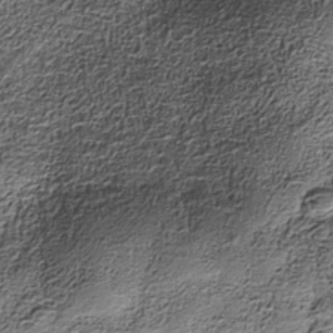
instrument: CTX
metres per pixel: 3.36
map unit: Nhe
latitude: -37.9367
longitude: -147.7450
